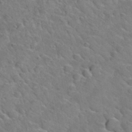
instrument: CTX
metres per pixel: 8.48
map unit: Hto
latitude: 35.2348
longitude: -49.1025
